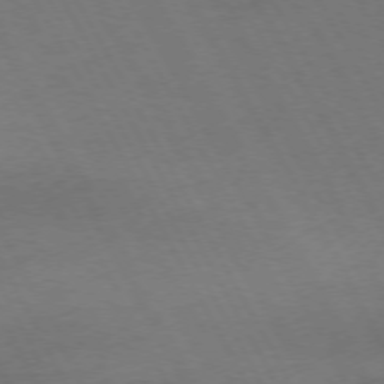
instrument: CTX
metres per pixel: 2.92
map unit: Hpe
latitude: -74.6519
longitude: 8.2550
